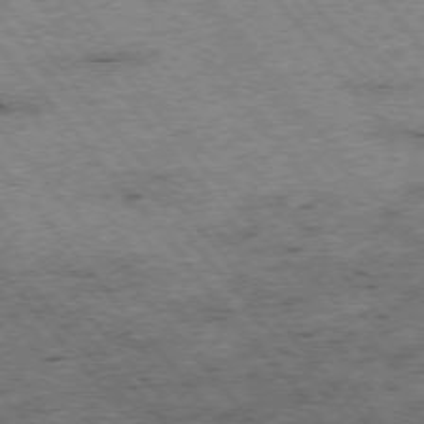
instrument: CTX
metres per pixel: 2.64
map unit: Hpe
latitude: -76.0661
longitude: -20.2523
